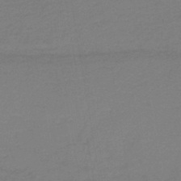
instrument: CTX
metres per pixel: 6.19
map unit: lHb
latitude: -41.4643
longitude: 52.7841
